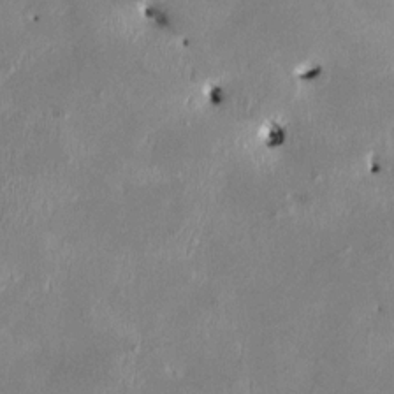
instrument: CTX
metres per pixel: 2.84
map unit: HNhu
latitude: 3.0836
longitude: -4.8758
